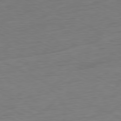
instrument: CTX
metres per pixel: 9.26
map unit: Ap
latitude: -81.5021
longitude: -77.3670
